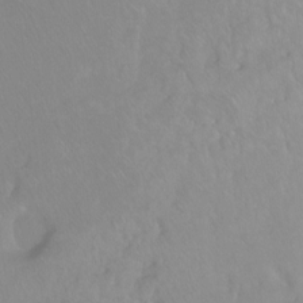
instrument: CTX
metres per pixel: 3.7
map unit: Ht
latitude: -15.0298
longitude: -42.9892
